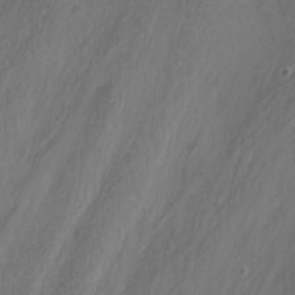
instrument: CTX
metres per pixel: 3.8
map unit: Nhu
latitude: -13.0864
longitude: -72.6113
